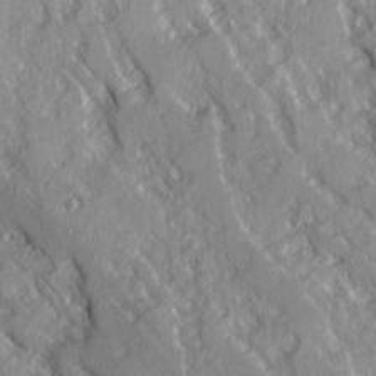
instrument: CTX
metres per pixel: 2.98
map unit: Ave
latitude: 15.1215
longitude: -130.8569
